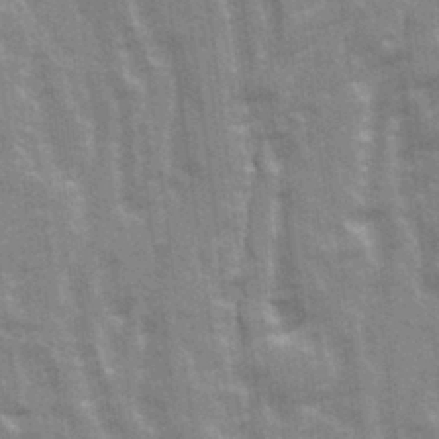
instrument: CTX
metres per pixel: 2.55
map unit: Ave
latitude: 21.5182
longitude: -133.8583
